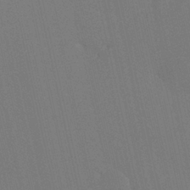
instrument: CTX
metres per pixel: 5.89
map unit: HNhu
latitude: 6.8380
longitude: 4.6140
